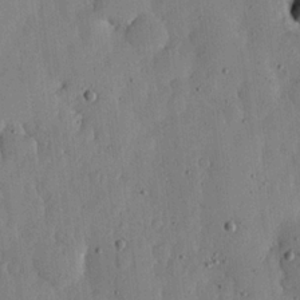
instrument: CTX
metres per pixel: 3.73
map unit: lHvf
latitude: 18.7435
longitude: -114.2900
